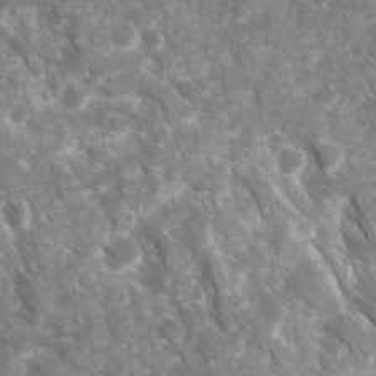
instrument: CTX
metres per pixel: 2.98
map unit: Ave
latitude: 16.7435
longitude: -131.3104
